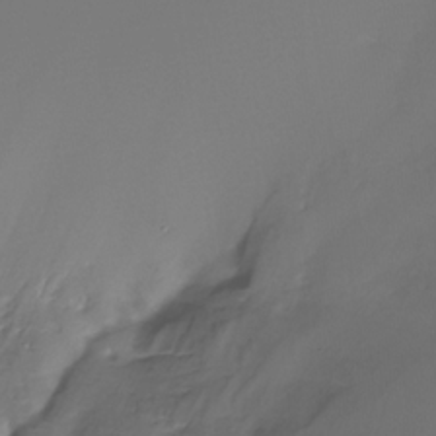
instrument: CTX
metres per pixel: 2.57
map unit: Nhe
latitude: -32.7652
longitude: -93.8016
